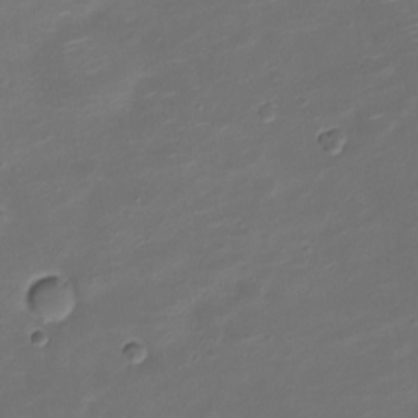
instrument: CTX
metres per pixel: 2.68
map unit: Nve
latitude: -20.7652
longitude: 105.3698
